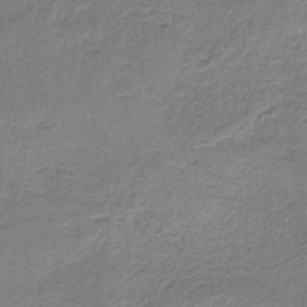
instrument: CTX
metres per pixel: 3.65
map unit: HNb
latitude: -35.0297
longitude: 59.0297
